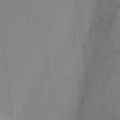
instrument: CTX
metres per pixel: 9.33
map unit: Aa
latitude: 15.6883
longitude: -146.9892
